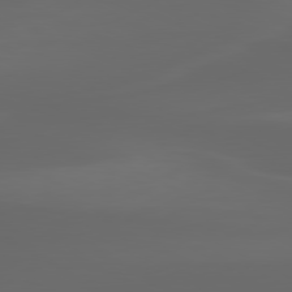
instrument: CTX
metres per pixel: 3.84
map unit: lApd
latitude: 80.1011
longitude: -116.2334
